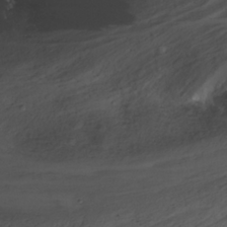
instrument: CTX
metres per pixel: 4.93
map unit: Nhu
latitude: -7.7477
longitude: -68.7246
